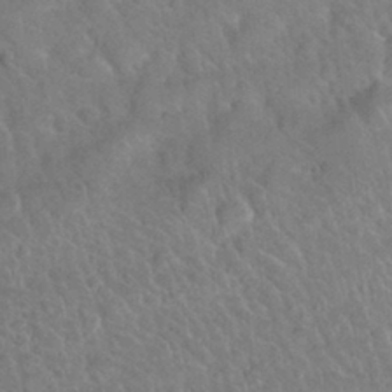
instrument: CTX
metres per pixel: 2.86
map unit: Nhu
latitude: 30.1578
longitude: -52.0444
